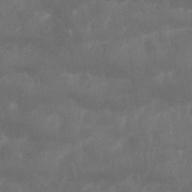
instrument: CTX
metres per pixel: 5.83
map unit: Nhu
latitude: 25.6316
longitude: -62.1200
